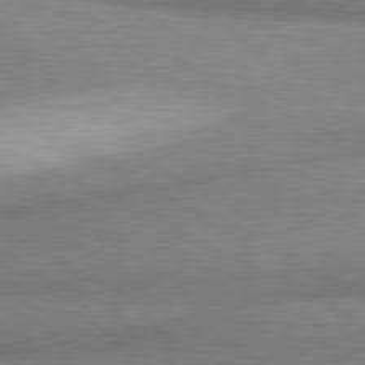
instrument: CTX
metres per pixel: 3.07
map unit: lApd
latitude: 80.5546
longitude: 164.6708
